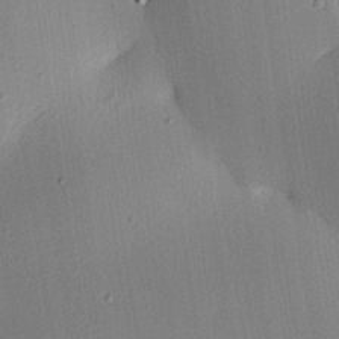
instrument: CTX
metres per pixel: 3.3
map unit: lAa
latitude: 5.0647
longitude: -112.3656
